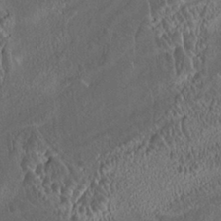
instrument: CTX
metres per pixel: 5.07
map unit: HNhu
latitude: 5.4237
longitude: 12.8597
